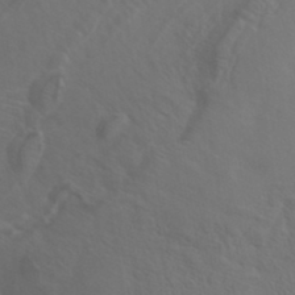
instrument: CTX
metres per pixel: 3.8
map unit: ANa
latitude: 36.4412
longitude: 14.5952
